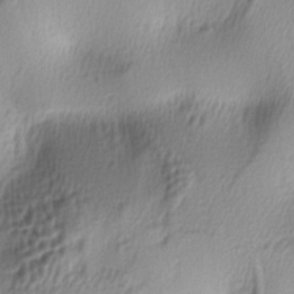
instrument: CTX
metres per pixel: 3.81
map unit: lAa
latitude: -5.4265
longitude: -123.2537
